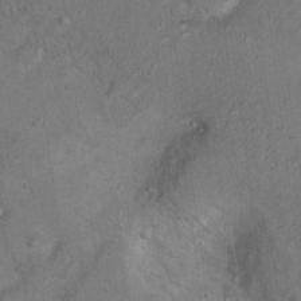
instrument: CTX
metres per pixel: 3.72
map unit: Nhu
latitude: 13.2726
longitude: -27.3671
